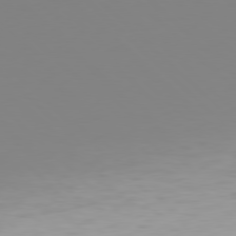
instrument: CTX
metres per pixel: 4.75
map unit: Hpe
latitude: 77.4804
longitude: -132.3845
